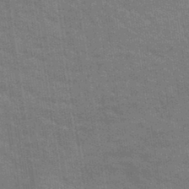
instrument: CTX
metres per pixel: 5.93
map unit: lHb
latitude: -40.8786
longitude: 75.5966
